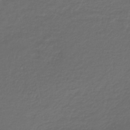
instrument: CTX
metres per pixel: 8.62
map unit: lHb
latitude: -43.4076
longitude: 61.4077
